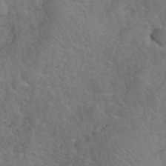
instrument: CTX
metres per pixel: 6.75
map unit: eHh
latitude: 40.5167
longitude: -57.7071
